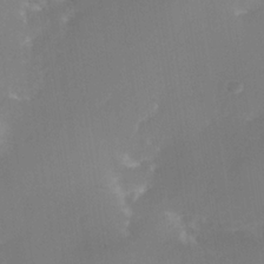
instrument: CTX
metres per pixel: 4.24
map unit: Nhe
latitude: -37.0108
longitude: -113.1781
